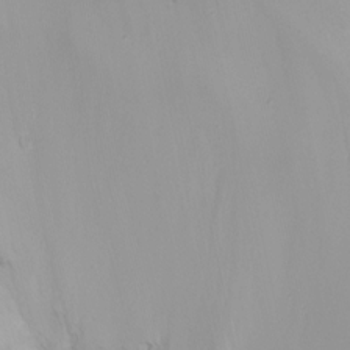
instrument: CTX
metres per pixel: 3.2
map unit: Nhu
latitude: -8.6518
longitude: -81.3671
